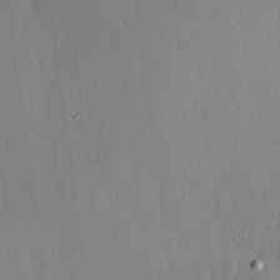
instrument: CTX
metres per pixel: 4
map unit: Hve
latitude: 25.2348
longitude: -93.2537
